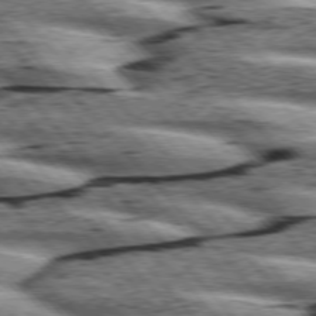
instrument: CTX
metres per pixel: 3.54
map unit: lApd
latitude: 76.2333
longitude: -82.8380
